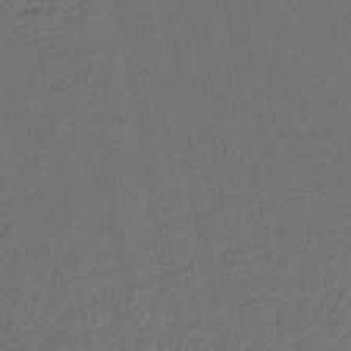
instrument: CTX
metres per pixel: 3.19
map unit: lHb
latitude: -43.5777
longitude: 61.1053
